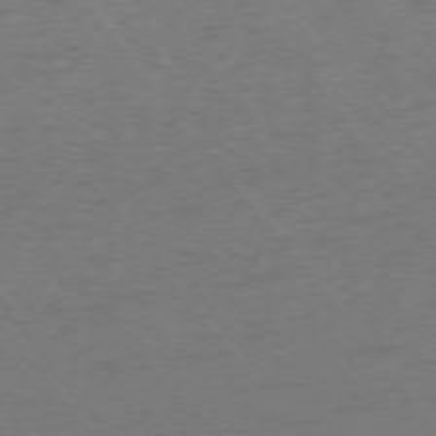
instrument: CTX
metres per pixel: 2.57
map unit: Ap
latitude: -75.4833
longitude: -70.8002
